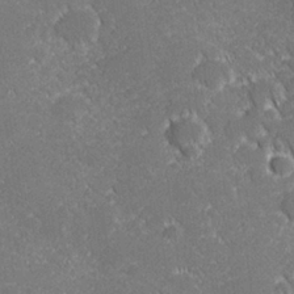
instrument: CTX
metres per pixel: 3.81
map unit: lHvf
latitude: 27.3482
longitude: 140.8786
